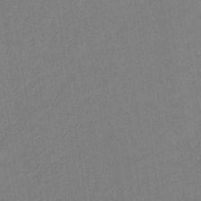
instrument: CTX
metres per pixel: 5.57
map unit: lHb
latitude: -35.2376
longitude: 63.8800
